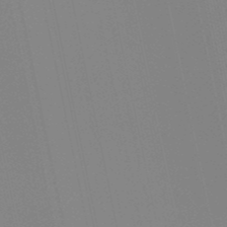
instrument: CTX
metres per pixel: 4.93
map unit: lHb
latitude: -49.1809
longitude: 75.4077
